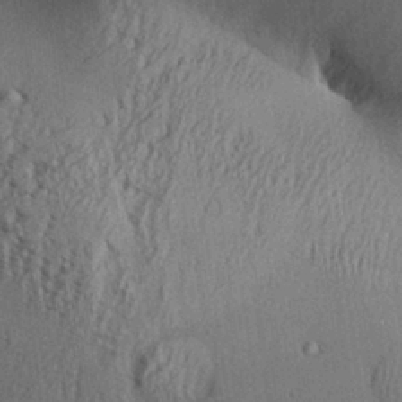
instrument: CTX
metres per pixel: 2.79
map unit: Aa
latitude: 26.4601
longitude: -133.9717
